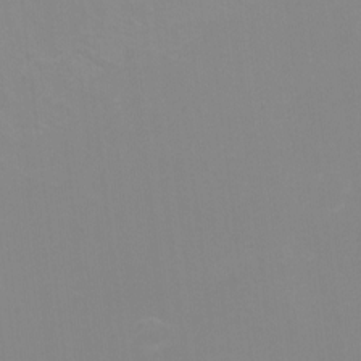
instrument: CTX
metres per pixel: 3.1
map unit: Hto
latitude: -7.3887
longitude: -38.9891
